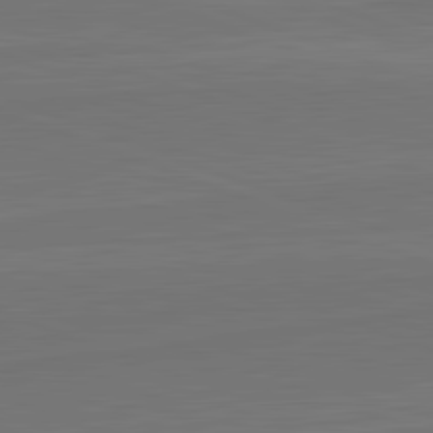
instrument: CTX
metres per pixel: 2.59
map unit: lApd
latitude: 82.5545
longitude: 165.0676
